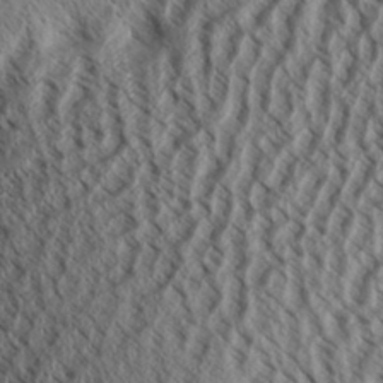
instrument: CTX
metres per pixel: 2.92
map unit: Aa
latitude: 32.6490
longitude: -137.6316
